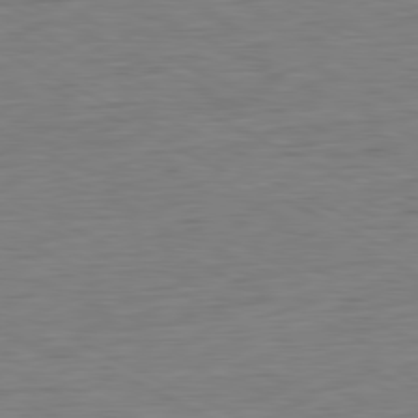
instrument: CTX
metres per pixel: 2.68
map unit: Ap
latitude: -81.5399
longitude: -77.3859
